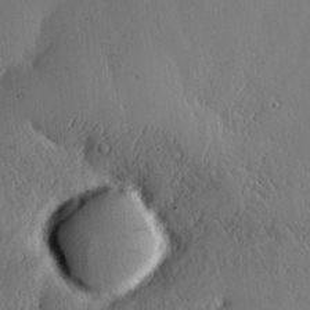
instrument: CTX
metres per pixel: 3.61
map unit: lHvf
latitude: 17.6883
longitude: -114.4034
